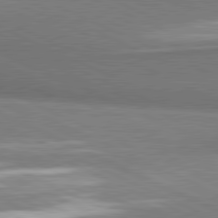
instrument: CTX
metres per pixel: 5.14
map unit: lApd
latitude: 81.2726
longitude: 164.0472
